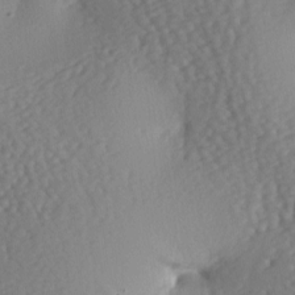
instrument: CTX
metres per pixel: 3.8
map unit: lAa
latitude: -7.0297
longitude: -126.5357
